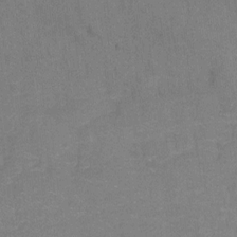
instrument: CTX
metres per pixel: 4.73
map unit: Hto
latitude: -0.5007
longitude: -34.1955
